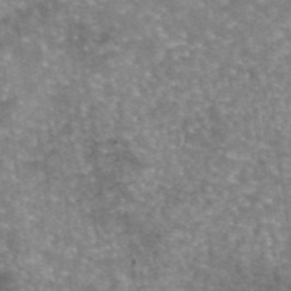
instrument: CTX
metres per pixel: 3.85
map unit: eAb
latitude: 45.3104
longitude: 105.5210
